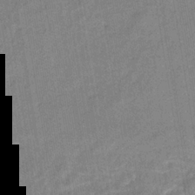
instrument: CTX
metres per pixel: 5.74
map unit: eHb
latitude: -35.8044
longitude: 74.3118
